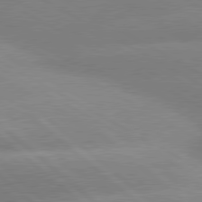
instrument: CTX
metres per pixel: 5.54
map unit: lApd
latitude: 80.1011
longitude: -147.7450
